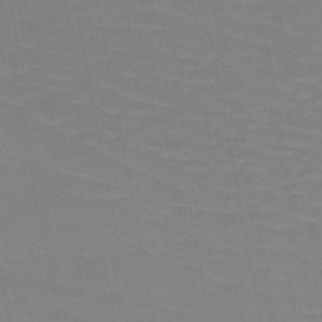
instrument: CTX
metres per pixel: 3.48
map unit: HNb
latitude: -49.6155
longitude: -48.1011
